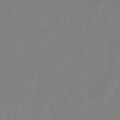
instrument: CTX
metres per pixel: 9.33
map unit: lHb
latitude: -48.6897
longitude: 72.2550
